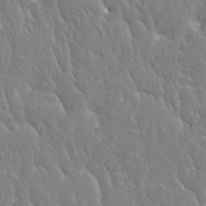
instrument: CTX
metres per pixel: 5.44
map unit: Htu
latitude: -3.8989
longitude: 174.4440
